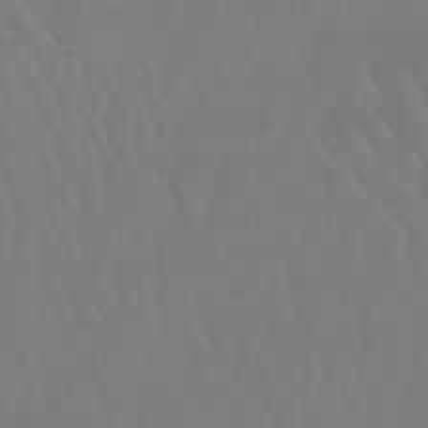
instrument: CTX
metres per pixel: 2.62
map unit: eHb
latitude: -46.3306
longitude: 78.9541
